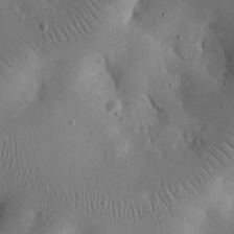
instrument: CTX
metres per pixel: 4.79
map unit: eHh
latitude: 24.1388
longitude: -67.5182
